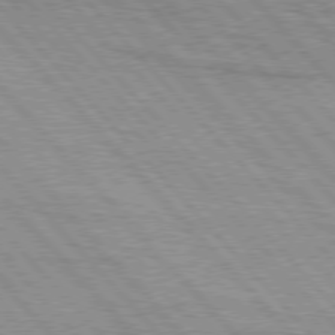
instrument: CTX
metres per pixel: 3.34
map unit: lApd
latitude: 76.4790
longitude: -72.8002
